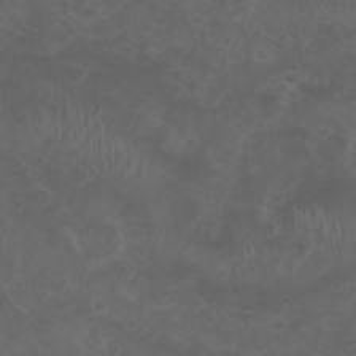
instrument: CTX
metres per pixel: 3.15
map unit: Nhu
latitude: 3.7260
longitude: -14.9136
